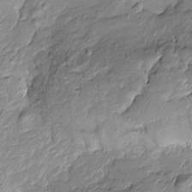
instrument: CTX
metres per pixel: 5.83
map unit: Htu
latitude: -8.4629
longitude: 177.4832
